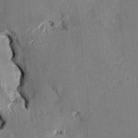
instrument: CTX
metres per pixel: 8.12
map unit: HNhu
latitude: 1.4993
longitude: -5.4615
